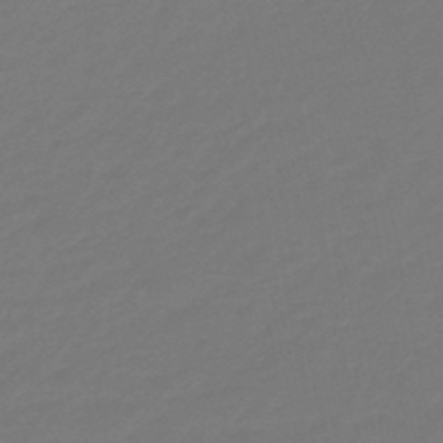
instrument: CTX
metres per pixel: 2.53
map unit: eHb
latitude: -46.8975
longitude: 88.5951
